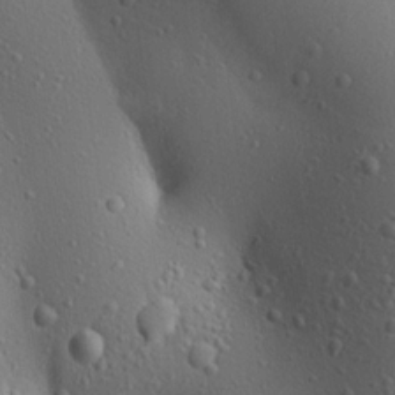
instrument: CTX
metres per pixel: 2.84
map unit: Aa
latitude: 18.2144
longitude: -141.3859
